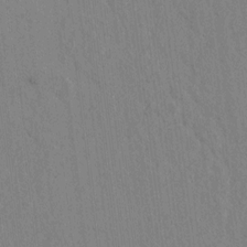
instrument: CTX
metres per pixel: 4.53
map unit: lAvf
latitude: 6.6490
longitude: 167.7855
